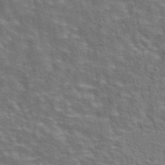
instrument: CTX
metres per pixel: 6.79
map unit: eAb
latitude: 43.7639
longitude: 107.9556
